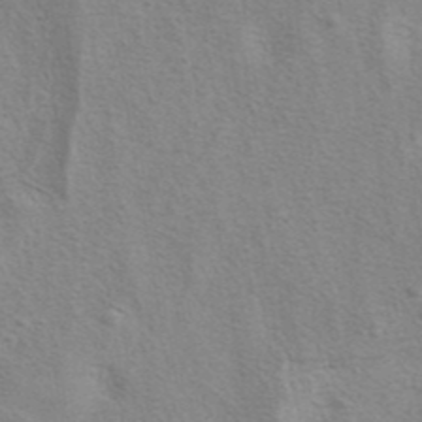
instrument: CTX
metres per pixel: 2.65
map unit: eAb
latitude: 40.8569
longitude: 105.9556
